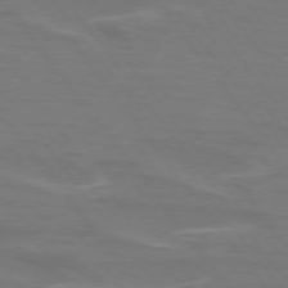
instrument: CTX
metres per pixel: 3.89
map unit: lApd
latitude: 74.8569
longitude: -62.7247
